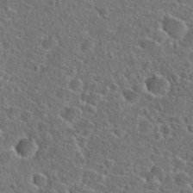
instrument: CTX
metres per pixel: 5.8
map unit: Hto
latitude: 23.8961
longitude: -46.4034
